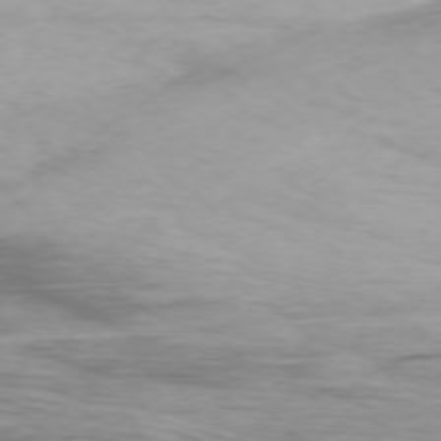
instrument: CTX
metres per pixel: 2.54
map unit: Ap
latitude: -77.1053
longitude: -68.4601
